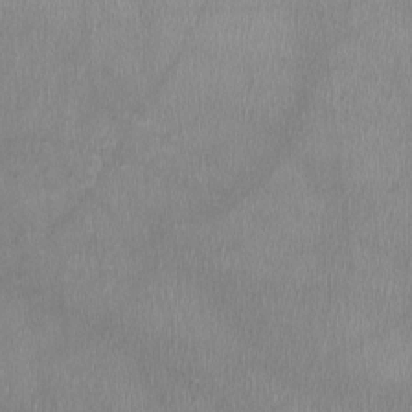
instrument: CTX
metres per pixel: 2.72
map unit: HNhu
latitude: -2.5573
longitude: 0.0661
